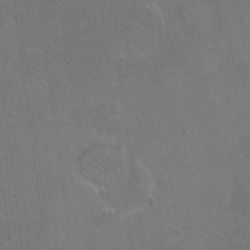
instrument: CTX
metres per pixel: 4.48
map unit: Ht
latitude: -6.6707
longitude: -36.8191
